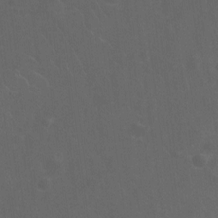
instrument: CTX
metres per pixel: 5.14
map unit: Hto
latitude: -10.1417
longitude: -36.7813
